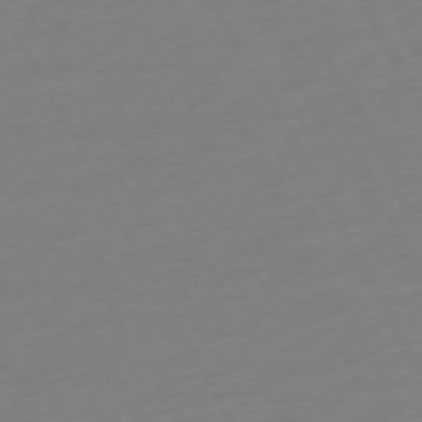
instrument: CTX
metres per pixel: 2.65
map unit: Ap
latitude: -73.8233
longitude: -69.4238
